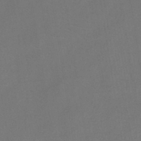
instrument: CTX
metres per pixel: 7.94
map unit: HNb
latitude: -44.6896
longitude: -39.2159
